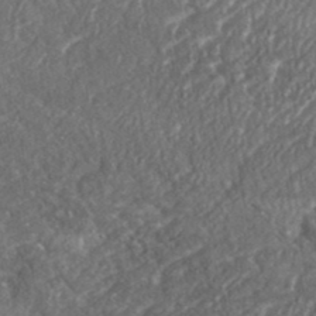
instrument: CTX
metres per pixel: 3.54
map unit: eHh
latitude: 37.1781
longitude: -138.8191
